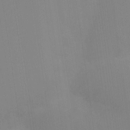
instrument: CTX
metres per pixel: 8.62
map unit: Nhu
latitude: -10.3117
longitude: -75.6694
